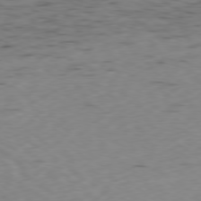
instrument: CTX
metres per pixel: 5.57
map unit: Ap
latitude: -79.0864
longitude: -63.3104
